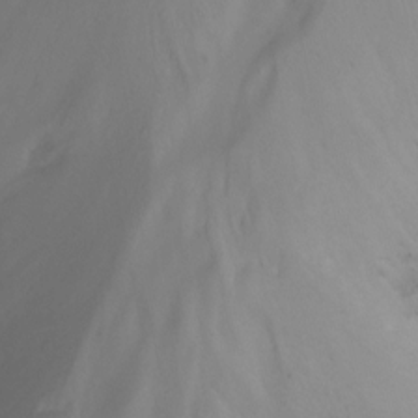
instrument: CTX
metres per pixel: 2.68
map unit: Nhu
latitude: -8.5196
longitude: -50.0444
